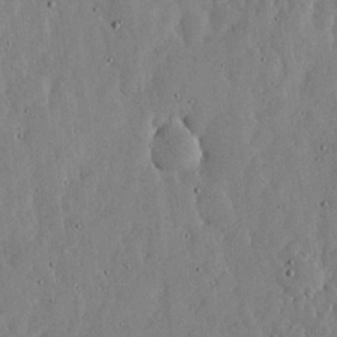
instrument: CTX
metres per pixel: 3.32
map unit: lHvf
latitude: 19.2915
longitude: -114.5545
